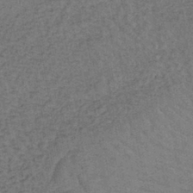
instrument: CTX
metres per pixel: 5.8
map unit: lHb
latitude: -39.6911
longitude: 62.8786
